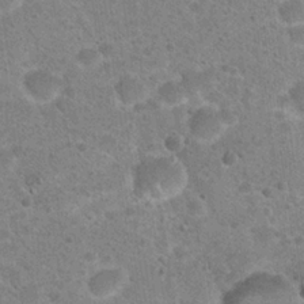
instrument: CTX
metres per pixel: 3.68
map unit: Hto
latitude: 22.2333
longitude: -49.2915
